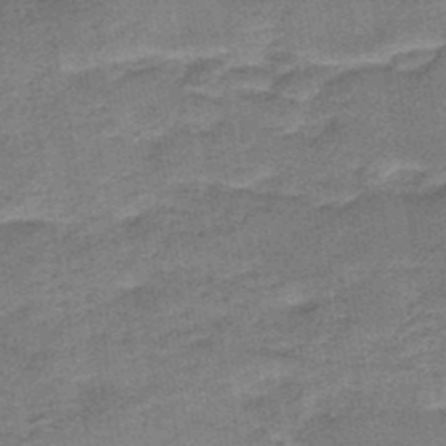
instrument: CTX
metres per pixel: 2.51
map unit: HNb
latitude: -48.1795
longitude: -38.6112
